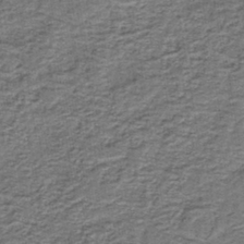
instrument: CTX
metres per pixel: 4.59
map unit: HNb
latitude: -39.3510
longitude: 50.4629
